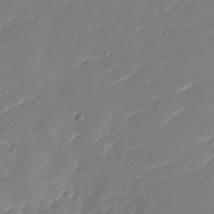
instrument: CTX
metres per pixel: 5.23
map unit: Nhu
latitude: -30.4062
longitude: -72.6113
